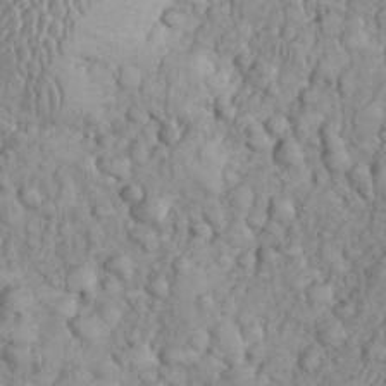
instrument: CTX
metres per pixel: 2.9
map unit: eHh
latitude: 33.2159
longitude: -65.0836
